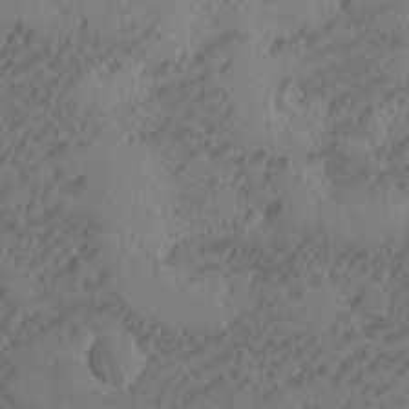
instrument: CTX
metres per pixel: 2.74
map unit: Ave
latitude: -10.3873
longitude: -120.0255
